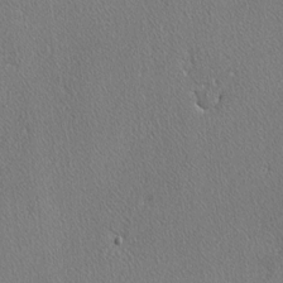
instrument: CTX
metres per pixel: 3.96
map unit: lAvf
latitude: -3.9178
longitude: -108.6112
